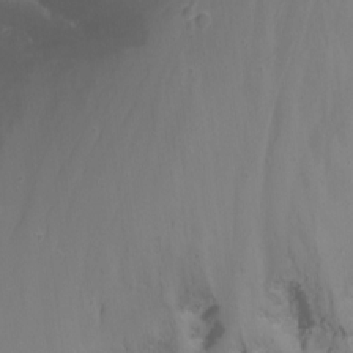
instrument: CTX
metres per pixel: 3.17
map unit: Nhu
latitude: -15.7856
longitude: -52.3279
